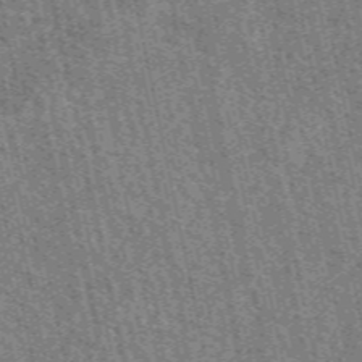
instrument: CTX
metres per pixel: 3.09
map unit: eAb
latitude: 51.7260
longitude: 114.6140
